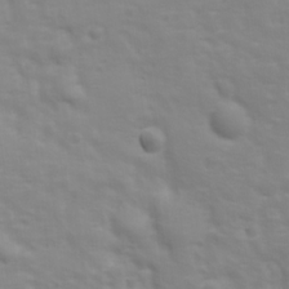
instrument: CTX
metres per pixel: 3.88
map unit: Ave
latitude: 17.7072
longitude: -133.6316
